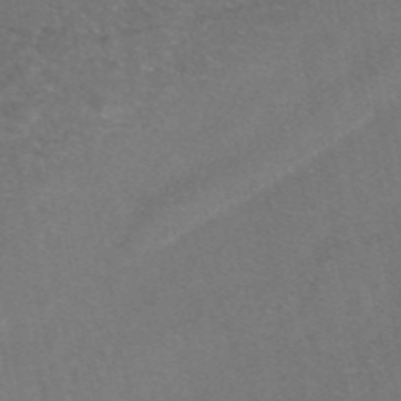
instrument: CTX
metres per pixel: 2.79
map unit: eAb
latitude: 47.3671
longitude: 109.9745
